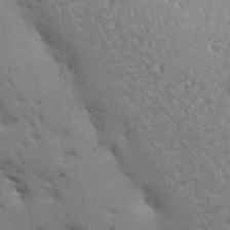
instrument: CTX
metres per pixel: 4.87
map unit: Aa
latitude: 33.8583
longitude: -143.0270
